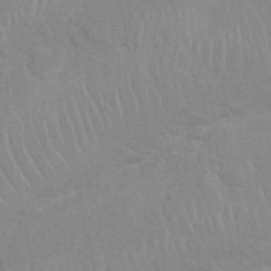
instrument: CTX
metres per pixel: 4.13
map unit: Nhu
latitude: 26.8569
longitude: -61.8772
